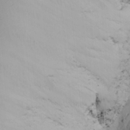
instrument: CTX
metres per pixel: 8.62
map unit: Ave
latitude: 8.8191
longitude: -105.4049
